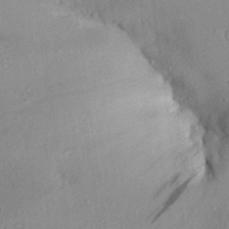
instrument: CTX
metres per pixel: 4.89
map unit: Aa
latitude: 28.2900
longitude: -135.4804
